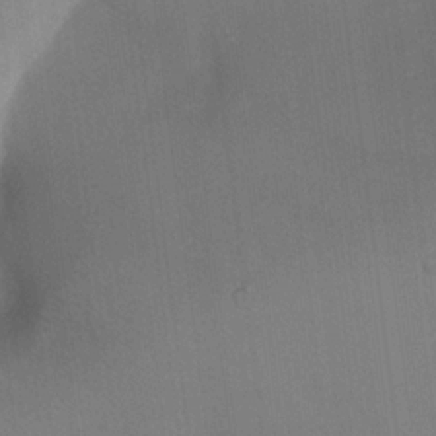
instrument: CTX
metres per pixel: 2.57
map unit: Nhu
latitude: 18.3845
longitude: -74.0822
